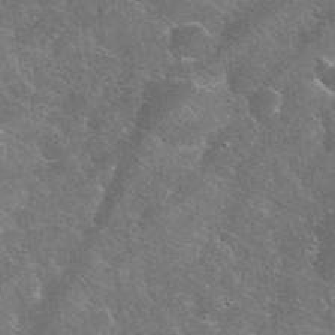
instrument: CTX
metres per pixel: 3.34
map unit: eHh
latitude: 36.6491
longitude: -66.9513
